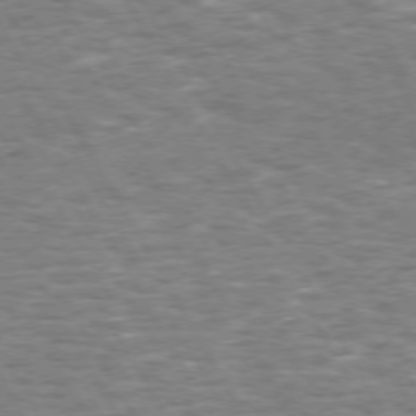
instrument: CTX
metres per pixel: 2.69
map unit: Hpe
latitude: 72.2712
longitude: -123.8394
